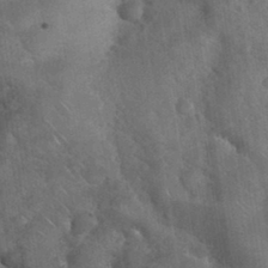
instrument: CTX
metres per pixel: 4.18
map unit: Nhu
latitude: 32.1010
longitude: -53.0836
